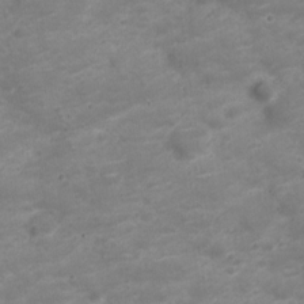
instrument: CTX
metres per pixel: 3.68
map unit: Nve
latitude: -20.4629
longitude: 104.2928
